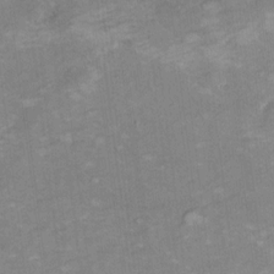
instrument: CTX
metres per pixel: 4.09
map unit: Hto
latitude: 7.4237
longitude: -36.8947
